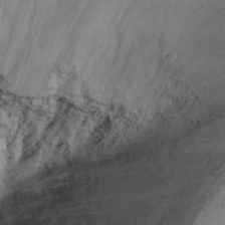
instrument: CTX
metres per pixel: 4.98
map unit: Nhu
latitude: -10.0094
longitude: -76.2333
